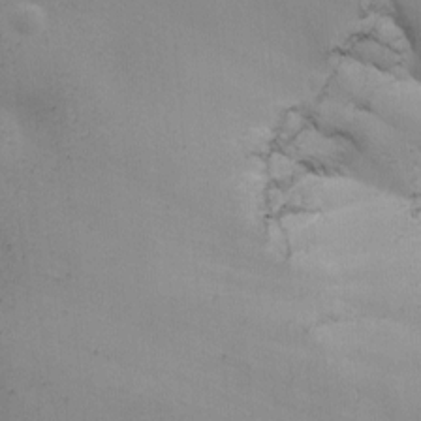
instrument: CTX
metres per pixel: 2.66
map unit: Ave
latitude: -6.9352
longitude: -120.9325
